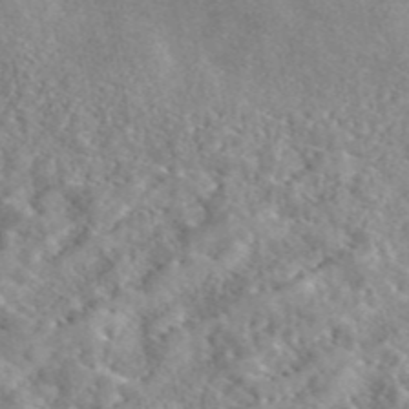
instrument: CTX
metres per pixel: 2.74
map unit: eAb
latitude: 45.5749
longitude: 128.2740
